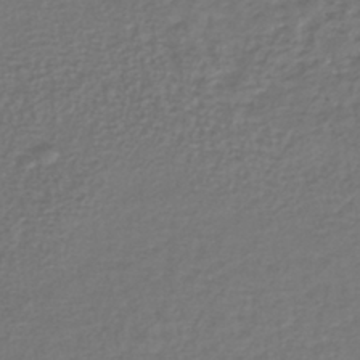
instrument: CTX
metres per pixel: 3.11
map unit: lHb
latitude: -38.3873
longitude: 63.6910
